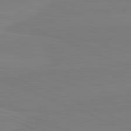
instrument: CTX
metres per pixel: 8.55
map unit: lApd
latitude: 82.0444
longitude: 165.9367
